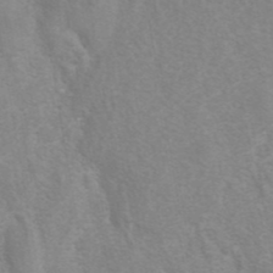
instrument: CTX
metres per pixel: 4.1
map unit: eAb
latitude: 41.5560
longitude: 106.3496
